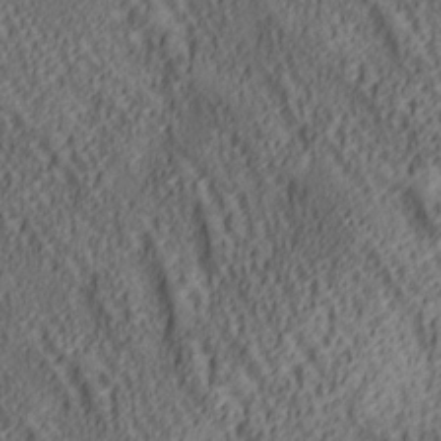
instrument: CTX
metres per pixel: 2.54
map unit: lAa
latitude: 5.4237
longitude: -117.0836
